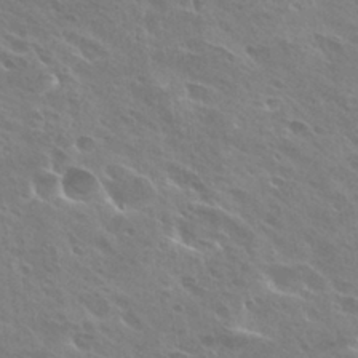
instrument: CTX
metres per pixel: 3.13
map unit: Hto
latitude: 27.9528
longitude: -40.6868
